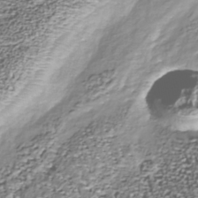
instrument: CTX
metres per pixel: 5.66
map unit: Nhu
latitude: -39.2565
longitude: -82.0822
